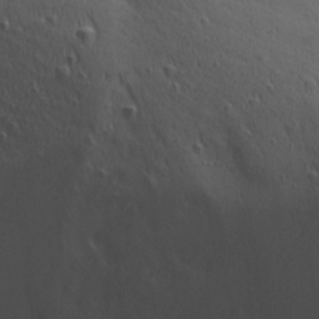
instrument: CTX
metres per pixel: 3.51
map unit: Ave
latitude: 22.8191
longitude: -134.9891
